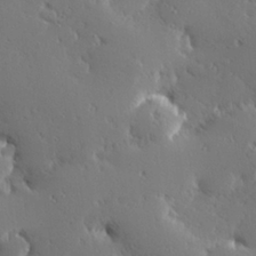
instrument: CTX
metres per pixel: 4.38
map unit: Hve
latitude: 27.6316
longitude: -93.1403
